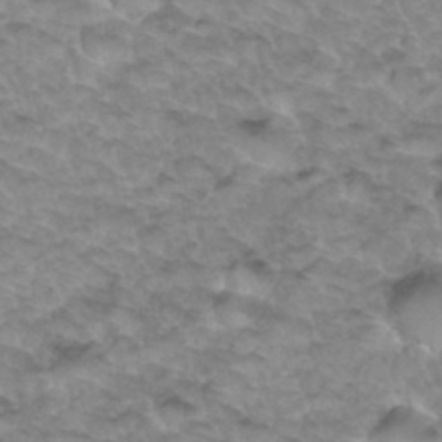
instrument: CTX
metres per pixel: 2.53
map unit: Hto
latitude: 34.5923
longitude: -47.6505
